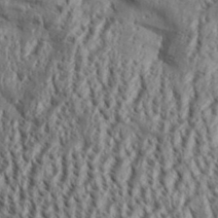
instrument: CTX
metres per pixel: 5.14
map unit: Aa
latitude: 32.4223
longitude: -136.6302
